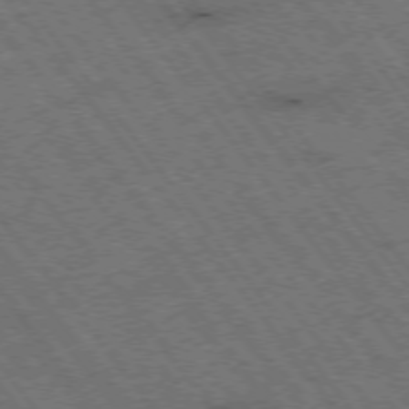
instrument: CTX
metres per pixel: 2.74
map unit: Hpe
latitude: -75.4077
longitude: 4.4629
